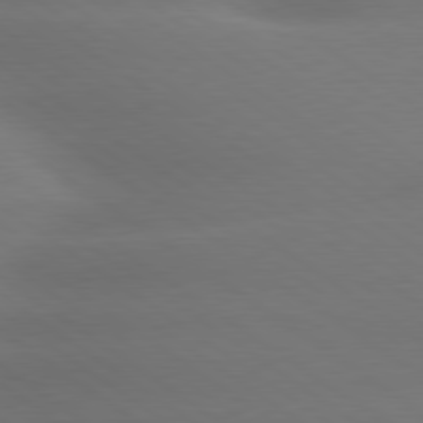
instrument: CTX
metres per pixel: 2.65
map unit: lApd
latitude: 79.4049
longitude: -134.4790
